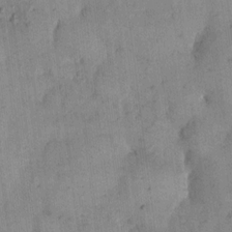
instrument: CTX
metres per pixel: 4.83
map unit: eHh
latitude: 12.2145
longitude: -62.3656
